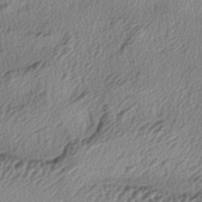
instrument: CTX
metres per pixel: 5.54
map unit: lAa
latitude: -4.2361
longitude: -124.0633
